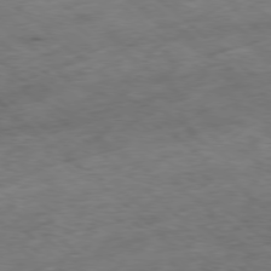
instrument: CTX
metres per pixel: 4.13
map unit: Hpe
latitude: -78.8030
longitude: -16.0822
